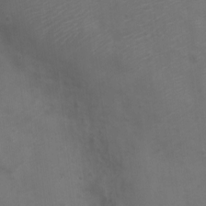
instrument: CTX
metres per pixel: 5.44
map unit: Nve
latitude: -20.5573
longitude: 106.6708
